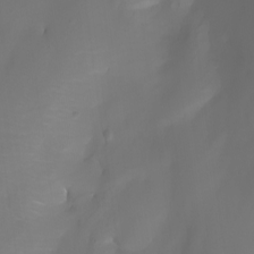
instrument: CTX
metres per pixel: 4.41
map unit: Aa
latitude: -7.2943
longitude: -79.6883
